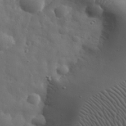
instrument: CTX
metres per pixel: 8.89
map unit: eHh
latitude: 31.0270
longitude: -69.1592
